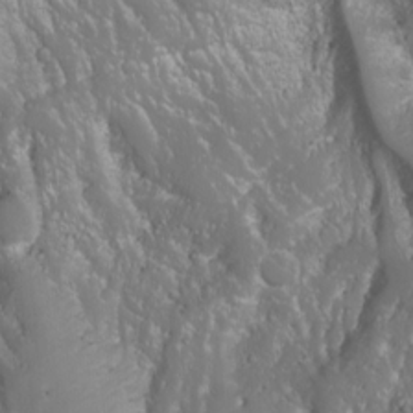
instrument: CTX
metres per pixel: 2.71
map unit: Nhu
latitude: -9.8800
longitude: -69.4426
